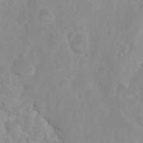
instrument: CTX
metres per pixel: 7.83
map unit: Nhu
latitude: 6.1956
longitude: -18.5545
